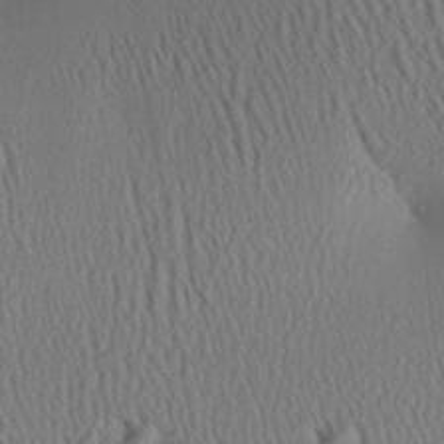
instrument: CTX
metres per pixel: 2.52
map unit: Aa
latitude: 25.8583
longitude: -135.7071
